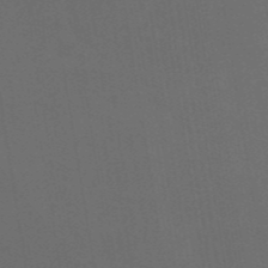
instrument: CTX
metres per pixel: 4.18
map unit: ANa
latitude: 43.3104
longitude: 28.1606
